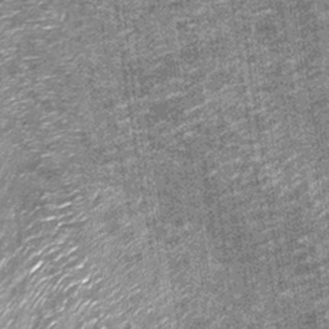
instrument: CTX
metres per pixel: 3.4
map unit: Nhu
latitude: -13.4455
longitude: -22.3089
